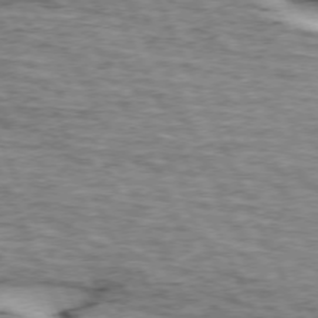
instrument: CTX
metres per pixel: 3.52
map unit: lApd
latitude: 72.8758
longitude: -54.3845
